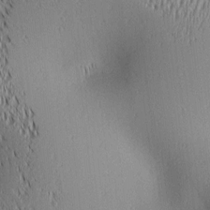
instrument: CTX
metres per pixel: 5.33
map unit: lAa
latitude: 1.7260
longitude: -116.2145
